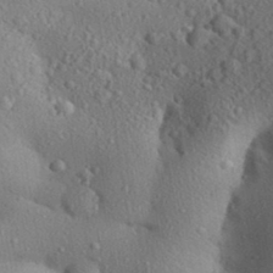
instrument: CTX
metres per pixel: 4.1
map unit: Aa
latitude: 31.6505
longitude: -145.5371
